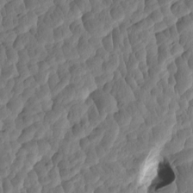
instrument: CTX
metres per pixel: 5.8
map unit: eHh
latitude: -1.3510
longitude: 14.8786
